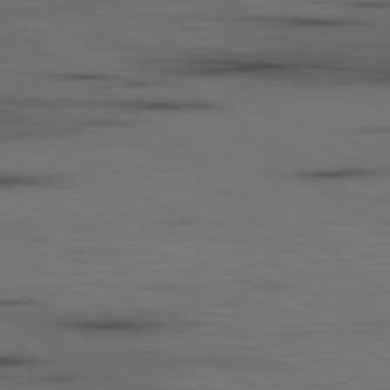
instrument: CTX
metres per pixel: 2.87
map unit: lApd
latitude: 79.6505
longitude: 162.7274
